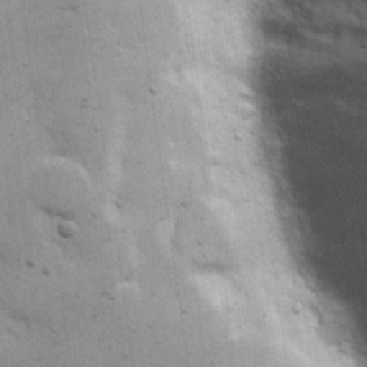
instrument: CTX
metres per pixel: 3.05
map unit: eHh
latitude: 22.0633
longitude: -67.3292
